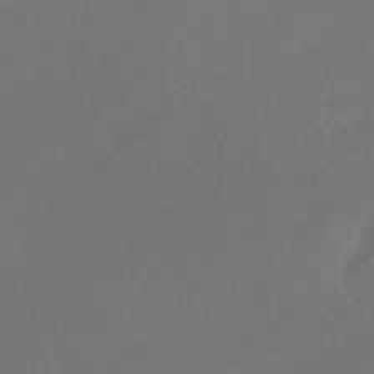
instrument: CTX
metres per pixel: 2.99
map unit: HNhu
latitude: -41.6344
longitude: 97.5399
